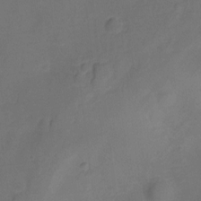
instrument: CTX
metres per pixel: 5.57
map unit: Ht
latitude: -10.4062
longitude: -46.4790
